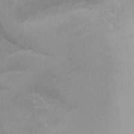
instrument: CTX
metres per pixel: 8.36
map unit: Nhe
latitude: -1.3888
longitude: -58.8569
